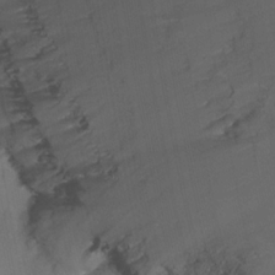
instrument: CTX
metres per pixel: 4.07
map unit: Nhu
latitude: -16.7652
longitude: -49.6883
